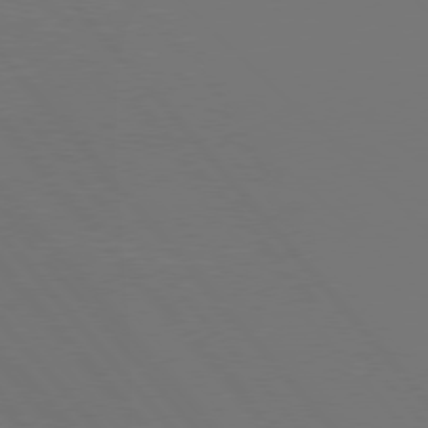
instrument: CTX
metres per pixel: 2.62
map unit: Hpe
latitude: 76.8758
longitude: -162.7625
